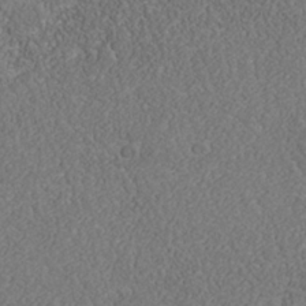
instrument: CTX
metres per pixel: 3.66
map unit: Nhu
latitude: -39.8800
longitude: -84.3845
